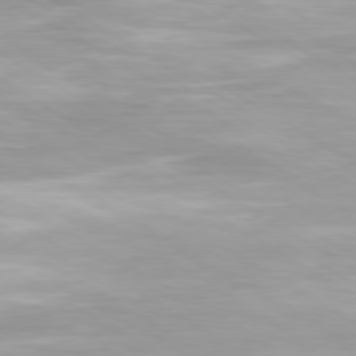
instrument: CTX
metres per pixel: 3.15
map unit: Ap
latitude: -80.1606
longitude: -60.6490
